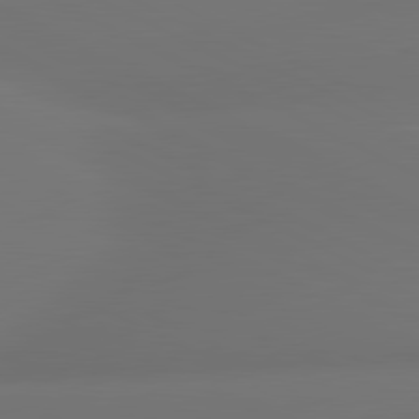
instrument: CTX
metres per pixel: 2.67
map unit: lApd
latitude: 81.2159
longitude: -164.2900
